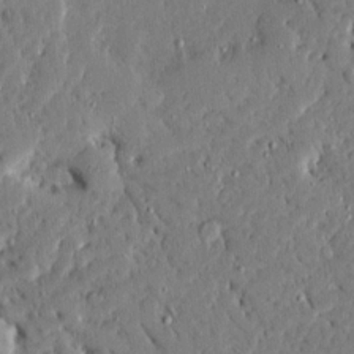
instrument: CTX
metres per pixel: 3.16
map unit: Ave
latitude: 16.4412
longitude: -140.9324
